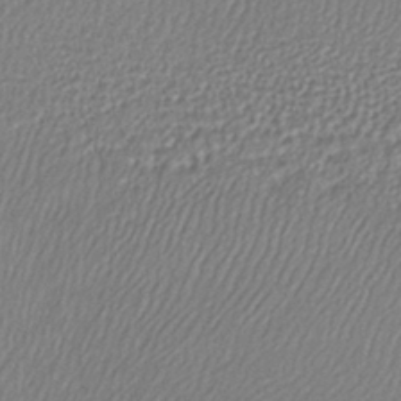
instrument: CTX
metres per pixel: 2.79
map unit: lHb
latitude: -40.7274
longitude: 70.4440
